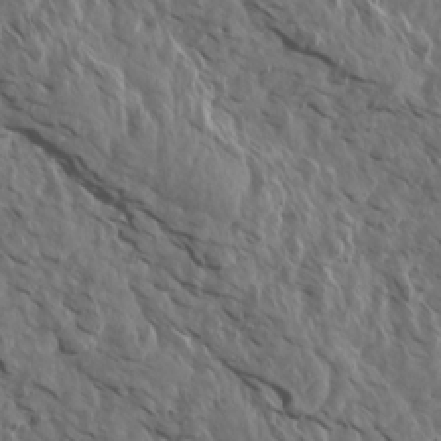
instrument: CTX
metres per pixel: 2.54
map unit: Aa
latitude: 14.2901
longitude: -142.8191
